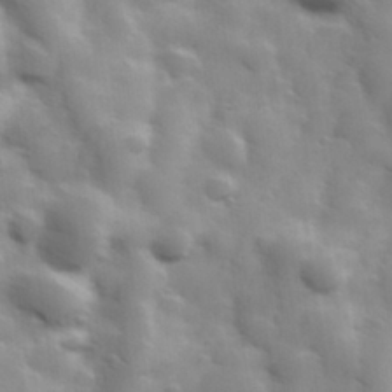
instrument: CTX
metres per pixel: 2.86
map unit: Hve
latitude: 31.4427
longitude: 150.2928
